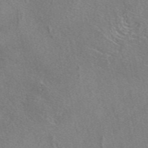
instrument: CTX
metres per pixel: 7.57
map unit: eAb
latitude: 46.9892
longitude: 108.0283
